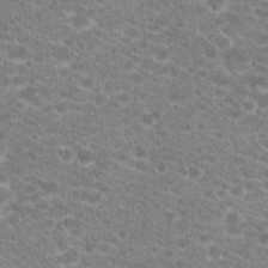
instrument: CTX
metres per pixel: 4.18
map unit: Hto
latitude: 20.3468
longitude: -38.9325
